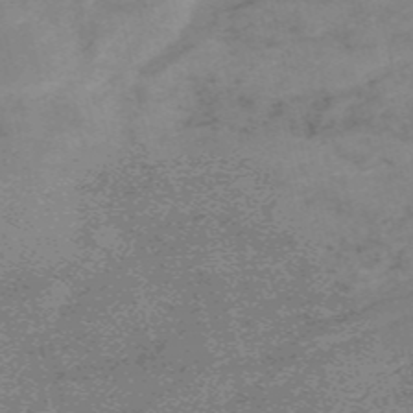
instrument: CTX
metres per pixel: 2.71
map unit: HNb
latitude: -55.1431
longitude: -45.8205
